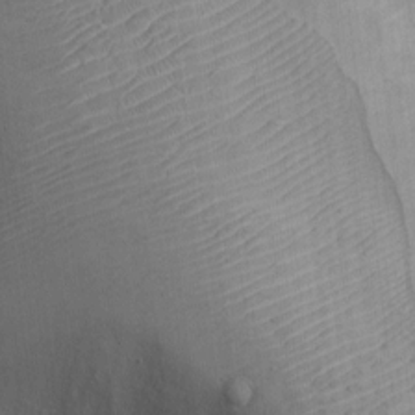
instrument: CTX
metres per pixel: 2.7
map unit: Ht
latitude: -2.6140
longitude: -15.0837
